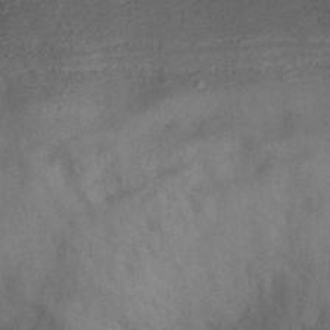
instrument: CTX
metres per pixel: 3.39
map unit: Nhe
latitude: -36.7463
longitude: -177.0458
